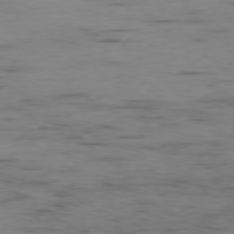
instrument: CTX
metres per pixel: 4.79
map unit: Ap
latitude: -77.4643
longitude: -81.6505
